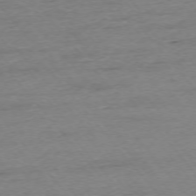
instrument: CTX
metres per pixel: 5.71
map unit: Ap
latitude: -75.6722
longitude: -88.3468
